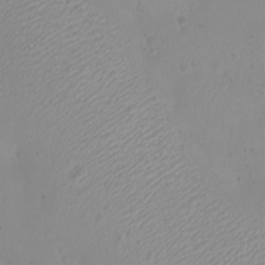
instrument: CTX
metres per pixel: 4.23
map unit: eHh
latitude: -9.4454
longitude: -69.1025
